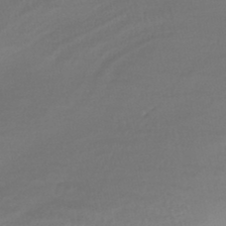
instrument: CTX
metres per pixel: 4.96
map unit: HNhu
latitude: -45.1620
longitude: 97.0676
